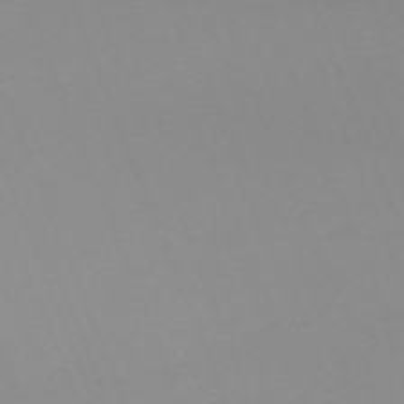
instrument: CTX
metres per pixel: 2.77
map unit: Nhu
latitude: -67.1242
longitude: 38.0850
